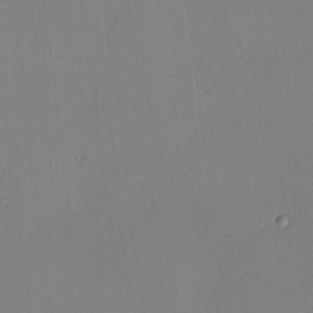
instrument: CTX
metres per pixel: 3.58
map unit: lAa
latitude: 5.7261
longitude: -112.8569
